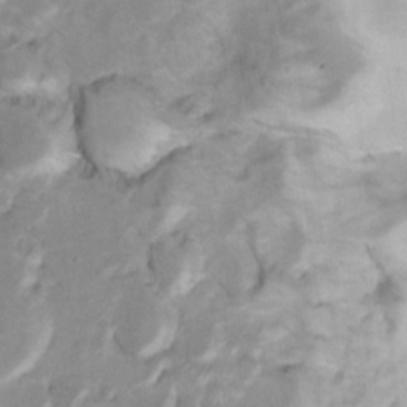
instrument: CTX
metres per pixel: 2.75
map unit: Ht
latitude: 10.7435
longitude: -32.0633
